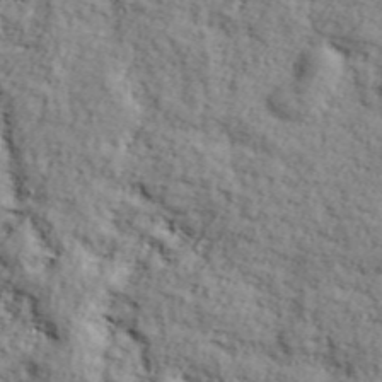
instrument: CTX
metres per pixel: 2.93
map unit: lHvf
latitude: 37.4238
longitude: -86.8002
